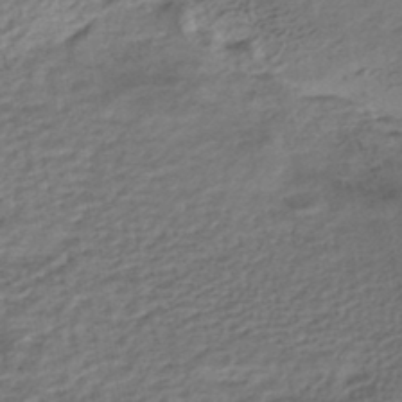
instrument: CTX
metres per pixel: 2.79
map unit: HNhu
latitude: -45.0864
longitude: 102.1795
